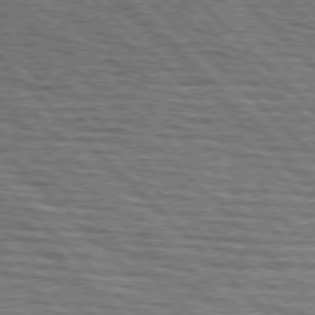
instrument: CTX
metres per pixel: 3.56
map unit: lApd
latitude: 76.6112
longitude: -73.9906
